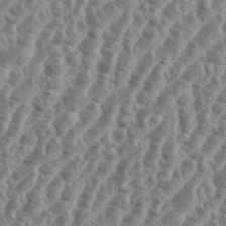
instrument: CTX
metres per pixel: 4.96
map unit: eHh
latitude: 36.5357
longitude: -135.8016
